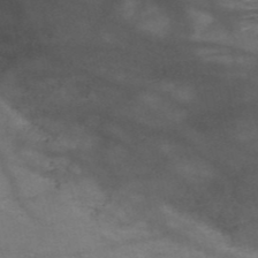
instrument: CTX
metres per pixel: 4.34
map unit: HNb
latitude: -51.2754
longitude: -42.9514
